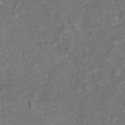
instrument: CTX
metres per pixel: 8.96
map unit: Ht
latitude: 13.6883
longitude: -39.3293
